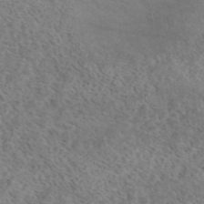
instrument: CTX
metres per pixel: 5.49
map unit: eAb
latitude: 44.8947
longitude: 115.0675
